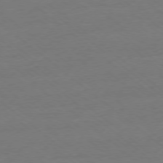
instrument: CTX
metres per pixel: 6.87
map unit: Ap
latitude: -78.1983
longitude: -96.1200
